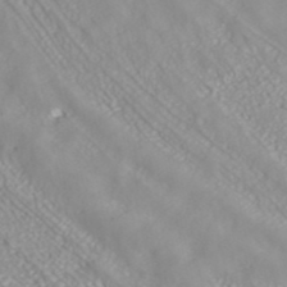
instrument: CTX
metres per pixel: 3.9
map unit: ANa
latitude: 40.7813
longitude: 26.0472
